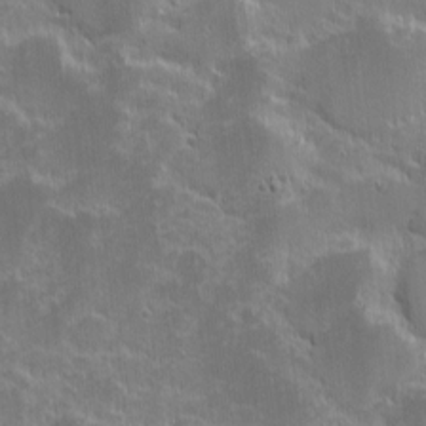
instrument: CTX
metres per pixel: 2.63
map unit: eHh
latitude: -1.8801
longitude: -86.1767
